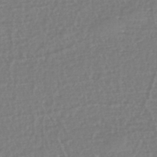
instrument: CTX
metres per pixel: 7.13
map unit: eHh
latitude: -45.3699
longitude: -29.1781
